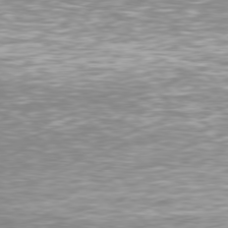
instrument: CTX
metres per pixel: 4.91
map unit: Hpe
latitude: 78.0633
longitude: -131.9717
